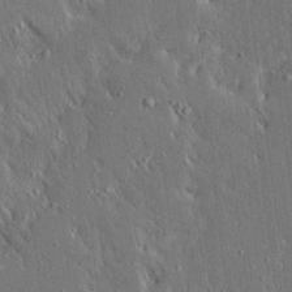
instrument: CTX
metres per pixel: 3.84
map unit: Ave
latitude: 17.2159
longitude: -140.1766
